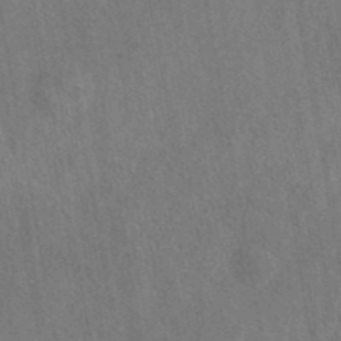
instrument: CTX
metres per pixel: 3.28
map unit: eAb
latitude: 42.6868
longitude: 109.4832
